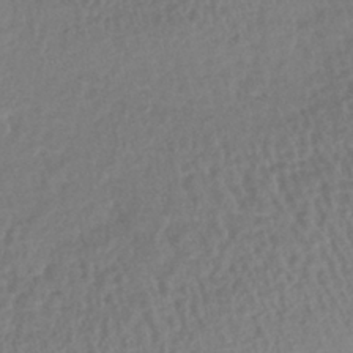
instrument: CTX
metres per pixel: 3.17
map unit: lHb
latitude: -41.8989
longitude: 68.5384
